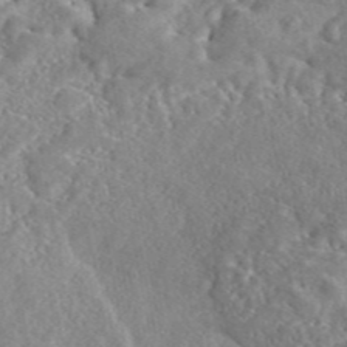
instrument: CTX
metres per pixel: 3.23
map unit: eAb
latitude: 45.4426
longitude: 128.6519
